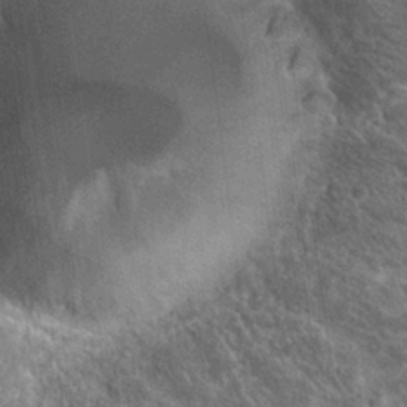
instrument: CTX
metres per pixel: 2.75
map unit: Hto
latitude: 24.8191
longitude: -39.4426
